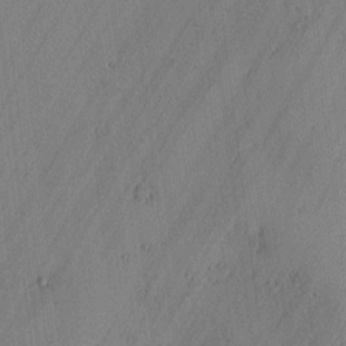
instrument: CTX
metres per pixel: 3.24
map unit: lAvf
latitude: -1.3132
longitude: -105.5749
